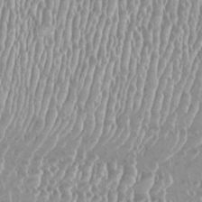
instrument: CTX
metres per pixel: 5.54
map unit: HNhu
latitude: -0.1984
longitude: 0.0094
